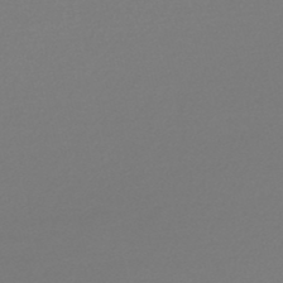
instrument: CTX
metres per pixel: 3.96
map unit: lHb
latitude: -47.3320
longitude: 60.2739
